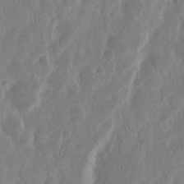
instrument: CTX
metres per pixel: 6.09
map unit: Nhu
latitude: 14.9325
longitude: -74.0444
